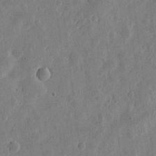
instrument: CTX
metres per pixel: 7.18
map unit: eHh
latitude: 5.5560
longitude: -71.8394
